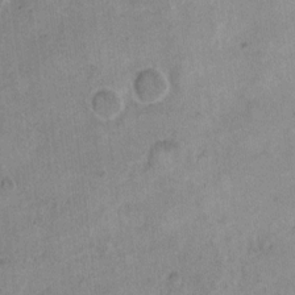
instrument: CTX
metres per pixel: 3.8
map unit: eHh
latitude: 11.0081
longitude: -64.7057
